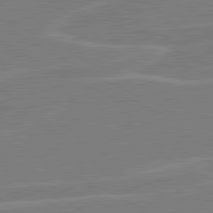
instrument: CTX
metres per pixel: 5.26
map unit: lApd
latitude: 80.9136
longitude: 121.1620
